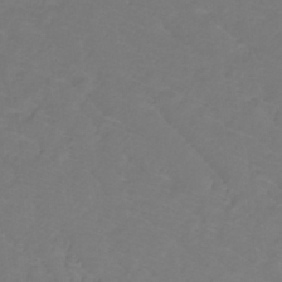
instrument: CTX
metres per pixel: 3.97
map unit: lHb
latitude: -31.4643
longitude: 64.8219
